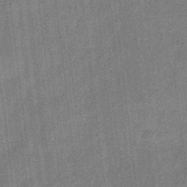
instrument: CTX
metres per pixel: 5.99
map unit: eHb
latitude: -31.3509
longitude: 74.1039
